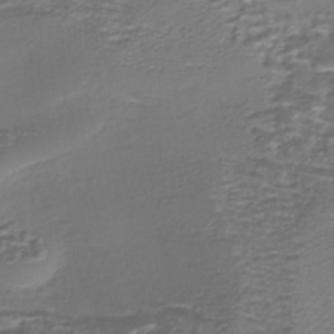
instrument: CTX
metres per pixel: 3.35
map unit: Nhe
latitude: -45.2187
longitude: 153.0108
